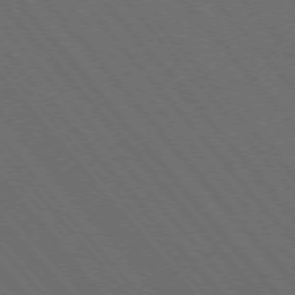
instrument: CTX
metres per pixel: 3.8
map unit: Hpe
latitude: -76.0661
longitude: -16.3845
